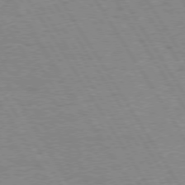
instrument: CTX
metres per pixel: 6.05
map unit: Hpe
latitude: 74.3467
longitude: -135.7260
